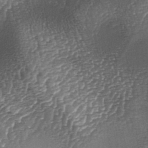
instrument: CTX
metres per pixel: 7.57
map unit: lAa
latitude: -4.5573
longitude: -128.3089
